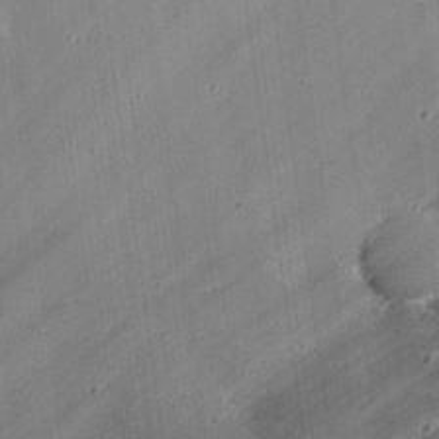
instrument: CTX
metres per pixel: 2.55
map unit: eHh
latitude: 25.1214
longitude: -90.0633
